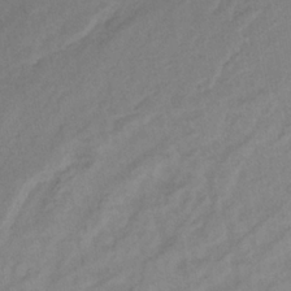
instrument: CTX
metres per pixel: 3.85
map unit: lHb
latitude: -34.0850
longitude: 64.6141
